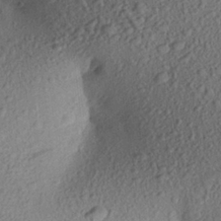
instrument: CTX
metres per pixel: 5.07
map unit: Aa
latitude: 23.7450
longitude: -147.9339
